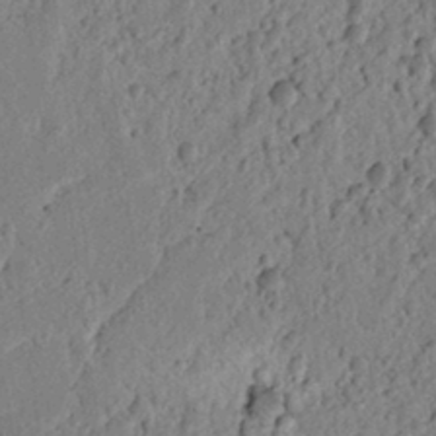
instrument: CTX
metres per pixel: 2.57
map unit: lAvf
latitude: 6.9892
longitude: 165.7478
